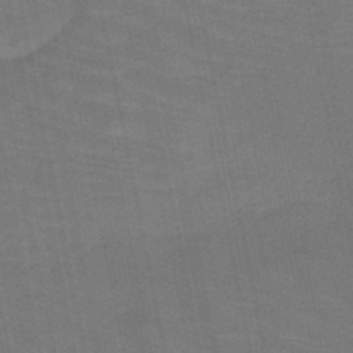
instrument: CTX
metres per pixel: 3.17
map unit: HNb
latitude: -49.6911
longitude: -50.1200
